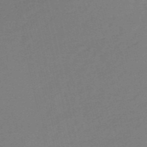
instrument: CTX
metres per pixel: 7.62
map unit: HNb
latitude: -54.7463
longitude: -43.3671
